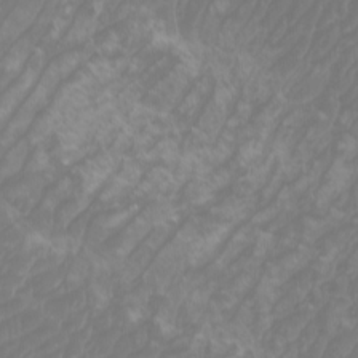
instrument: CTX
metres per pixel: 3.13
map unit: Htu
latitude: -5.7666
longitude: -74.5924
